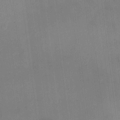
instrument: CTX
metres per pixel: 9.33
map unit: HNhu
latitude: 10.8380
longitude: 11.1053
